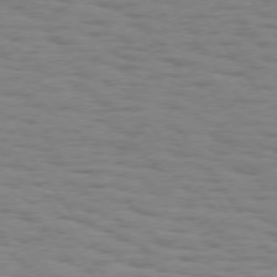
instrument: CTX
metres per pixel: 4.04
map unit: Hpe
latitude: 74.5924
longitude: -136.3656
